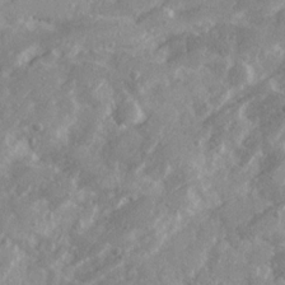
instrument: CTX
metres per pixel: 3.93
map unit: Ave
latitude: 19.5749
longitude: -130.2145
